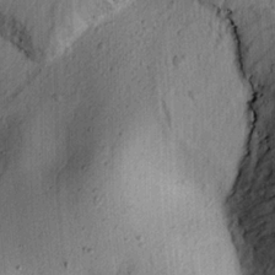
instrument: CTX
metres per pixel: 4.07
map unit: lAvf
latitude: 7.6883
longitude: 164.5763
